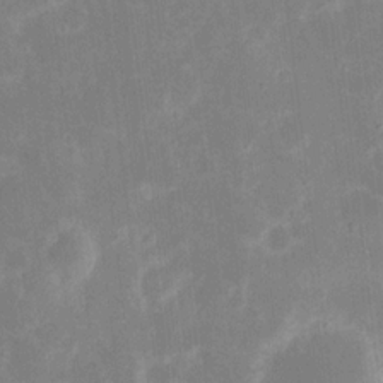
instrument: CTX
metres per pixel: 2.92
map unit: eHh
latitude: 7.1403
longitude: -69.7450
